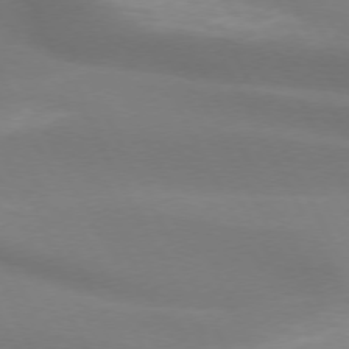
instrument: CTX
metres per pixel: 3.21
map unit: lApd
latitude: 73.2348
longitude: -49.1025
